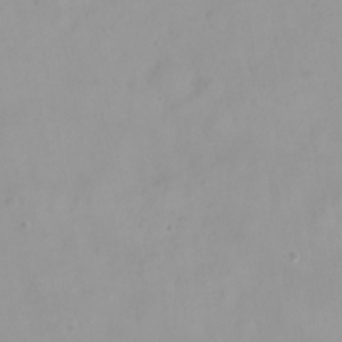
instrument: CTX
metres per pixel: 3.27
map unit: Nhu
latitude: 24.1388
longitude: -62.1200
